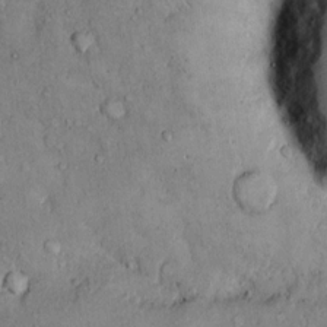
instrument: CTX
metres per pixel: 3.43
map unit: Hto
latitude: 11.0459
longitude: -60.1200
